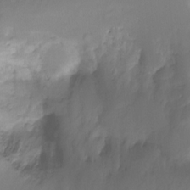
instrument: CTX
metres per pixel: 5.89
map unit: Ht
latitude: -13.7289
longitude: -51.4048
